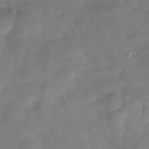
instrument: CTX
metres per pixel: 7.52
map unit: Hve
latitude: -31.0297
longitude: 95.1053
